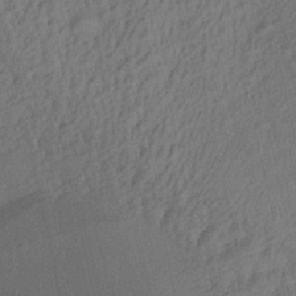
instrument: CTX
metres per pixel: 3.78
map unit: Aa
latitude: 27.5560
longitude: -137.4994
